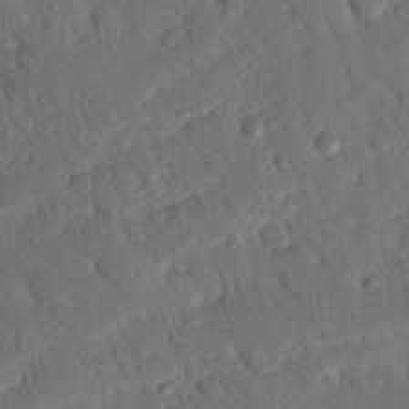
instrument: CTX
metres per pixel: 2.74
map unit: Nhu
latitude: 19.4426
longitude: -78.3468
